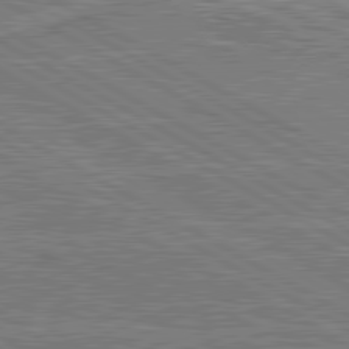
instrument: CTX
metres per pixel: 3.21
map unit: lApd
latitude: 80.9325
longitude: 169.3887
